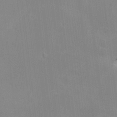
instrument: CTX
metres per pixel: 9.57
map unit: HNhu
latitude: 3.1025
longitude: 9.1242
